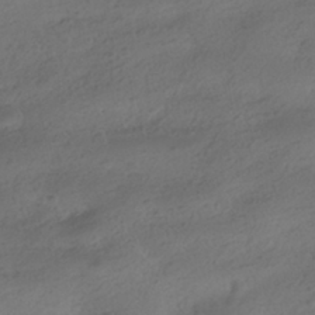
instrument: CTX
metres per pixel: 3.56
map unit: HNhu
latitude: -39.2943
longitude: 97.7667
